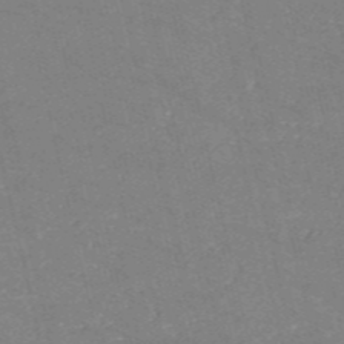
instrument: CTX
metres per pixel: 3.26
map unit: HNb
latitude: -54.8597
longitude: -38.3089
